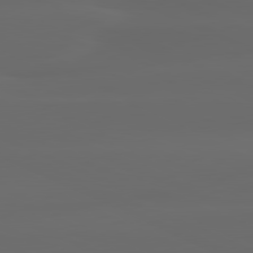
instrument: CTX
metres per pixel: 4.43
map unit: lApd
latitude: 80.4223
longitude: -118.1389
